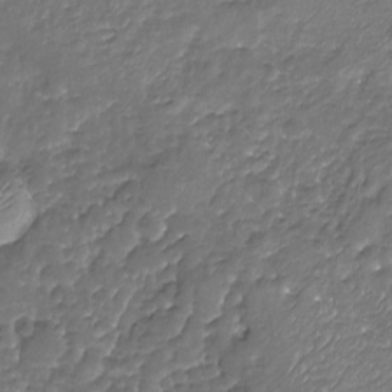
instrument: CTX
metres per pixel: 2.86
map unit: Nhu
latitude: -19.4454
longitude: -57.9906
